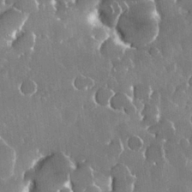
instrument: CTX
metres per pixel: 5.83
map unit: Nhu
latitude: 29.1214
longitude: -62.3090
